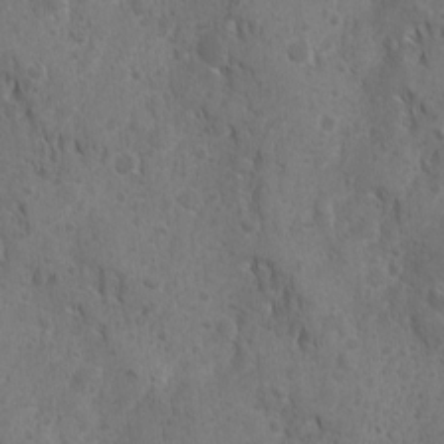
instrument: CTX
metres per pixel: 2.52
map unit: Ave
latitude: -10.2551
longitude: -119.3670
